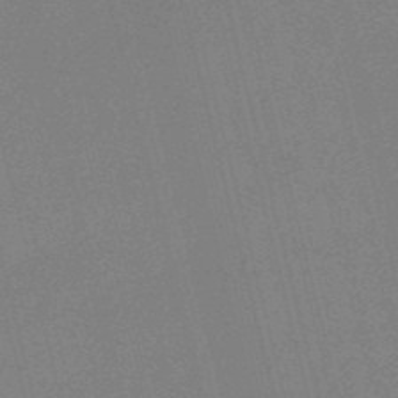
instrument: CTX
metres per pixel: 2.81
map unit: HNb
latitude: -52.2739
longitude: -46.8569
